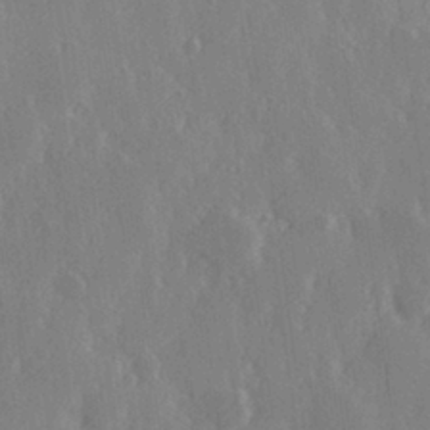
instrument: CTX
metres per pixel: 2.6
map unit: Hve
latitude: 27.5938
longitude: 150.3117
